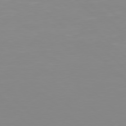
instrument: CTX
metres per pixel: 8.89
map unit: Hpe
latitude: 77.7071
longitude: -132.9703
